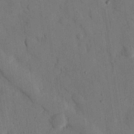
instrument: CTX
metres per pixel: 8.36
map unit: eHh
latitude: 26.6302
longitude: -76.9136
